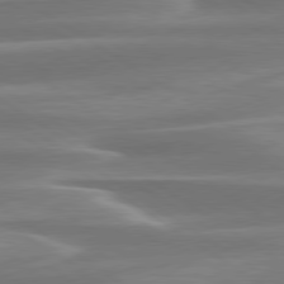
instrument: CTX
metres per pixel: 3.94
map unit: lApd
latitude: 79.5371
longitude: -114.2333
